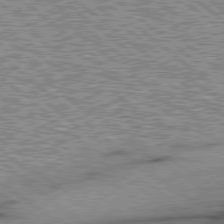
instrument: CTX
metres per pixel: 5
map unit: Hpe
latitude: 78.6491
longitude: -155.9528
